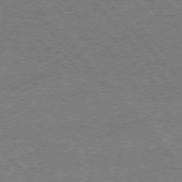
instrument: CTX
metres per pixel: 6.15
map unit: Ap
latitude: -76.6518
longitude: -95.6694
